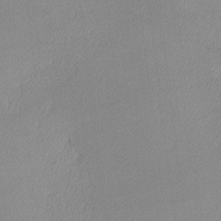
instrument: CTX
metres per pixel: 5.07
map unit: lHvf
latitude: -12.0094
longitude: -102.4979
